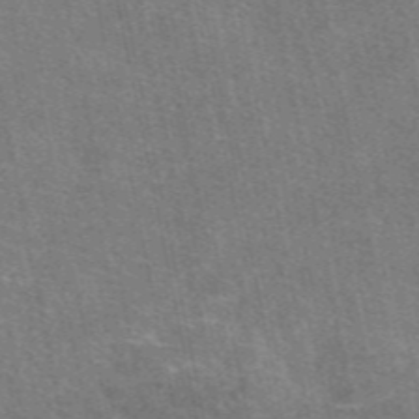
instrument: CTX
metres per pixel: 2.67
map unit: eAb
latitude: 47.8962
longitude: 114.6140
